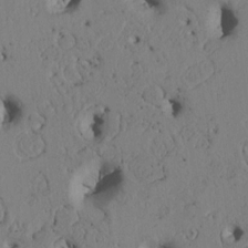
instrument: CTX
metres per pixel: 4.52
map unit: Htu
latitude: 3.3292
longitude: 147.8044
